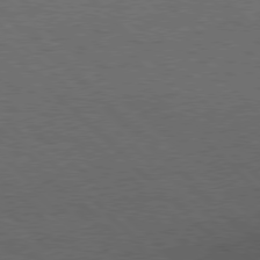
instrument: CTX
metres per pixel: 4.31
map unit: Hpe
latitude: 77.4615
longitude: -153.4238
